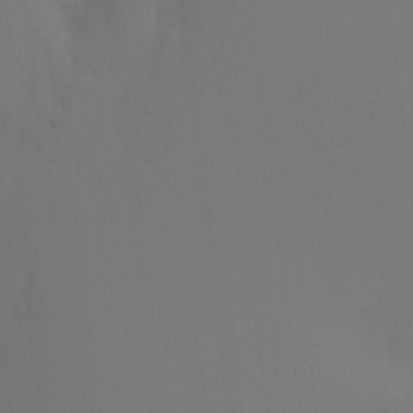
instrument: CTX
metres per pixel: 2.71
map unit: Ht
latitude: -7.7477
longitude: -30.8569
